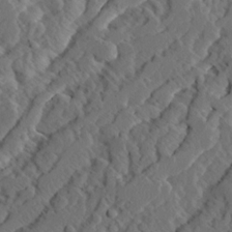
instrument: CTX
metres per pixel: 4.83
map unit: Ave
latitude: 14.6302
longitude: -136.4412
